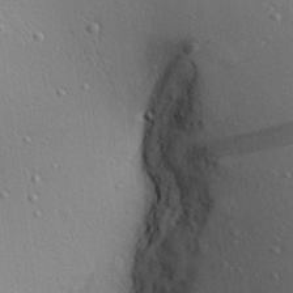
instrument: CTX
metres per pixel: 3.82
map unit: Aa
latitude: 22.2711
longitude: -139.8772
